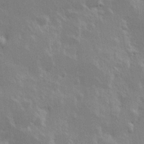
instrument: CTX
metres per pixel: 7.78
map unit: Hve
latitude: 23.7072
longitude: 145.8234
